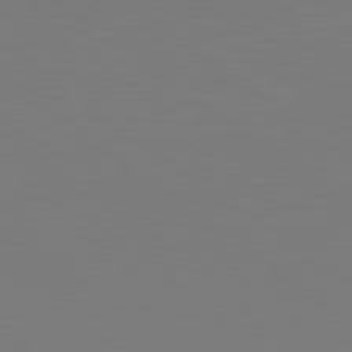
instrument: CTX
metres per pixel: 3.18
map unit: lApd
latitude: 79.2348
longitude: -175.1970
